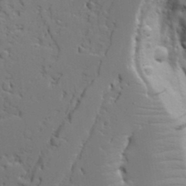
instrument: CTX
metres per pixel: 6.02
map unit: Aa
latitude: 19.8205
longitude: -125.9717
